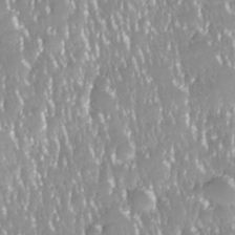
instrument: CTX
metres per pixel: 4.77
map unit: Nhe
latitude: -28.4818
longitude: -109.8961
